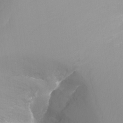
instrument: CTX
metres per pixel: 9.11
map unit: Ht
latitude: -10.8408
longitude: -44.8569
